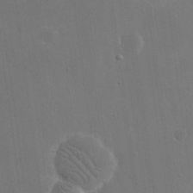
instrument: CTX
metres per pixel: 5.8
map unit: eHh
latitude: 19.4804
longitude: -67.4048
